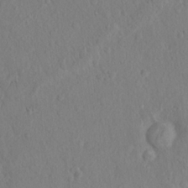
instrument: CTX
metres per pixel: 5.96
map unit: Hto
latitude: 14.2901
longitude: -29.4804
